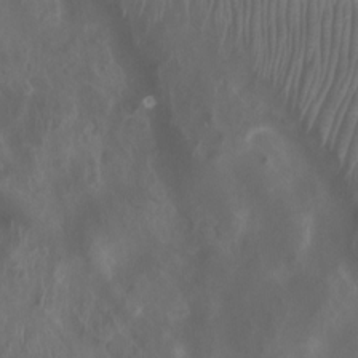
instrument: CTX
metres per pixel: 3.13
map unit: Htu
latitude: 3.4804
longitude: -20.4223
